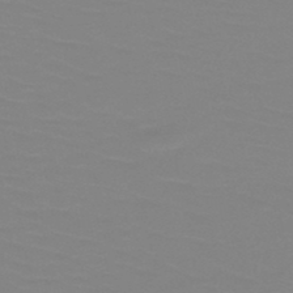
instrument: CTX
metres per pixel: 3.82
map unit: HNb
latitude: -47.8422
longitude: -48.5546
